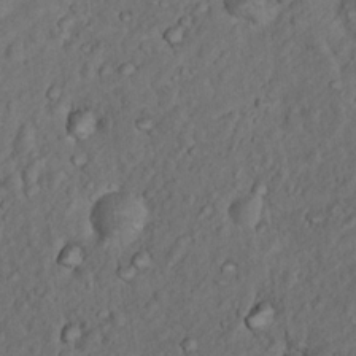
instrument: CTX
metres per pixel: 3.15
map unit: Nhu
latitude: 10.6680
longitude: -26.4601
